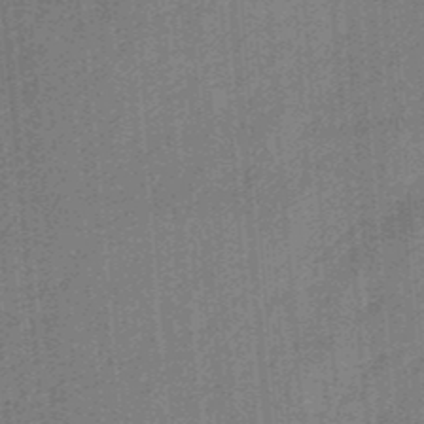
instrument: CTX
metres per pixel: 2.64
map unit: HNb
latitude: -34.8030
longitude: 57.2754
